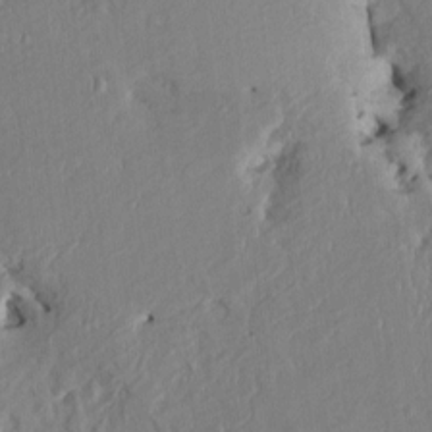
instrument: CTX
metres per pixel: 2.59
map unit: HNhu
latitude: 3.9150
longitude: -4.6868
